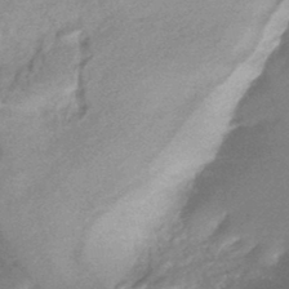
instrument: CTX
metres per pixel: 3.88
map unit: HNhu
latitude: -44.0283
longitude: 92.2362
